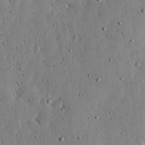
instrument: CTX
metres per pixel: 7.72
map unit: lHvf
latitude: 19.2159
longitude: -114.6679
